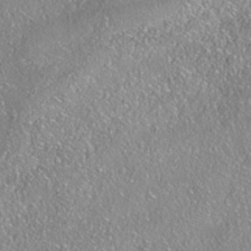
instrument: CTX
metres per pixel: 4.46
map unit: Nhe
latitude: -38.2173
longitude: 137.7477
